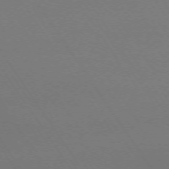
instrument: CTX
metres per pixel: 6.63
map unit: Ap
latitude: -74.1039
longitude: -72.3468
